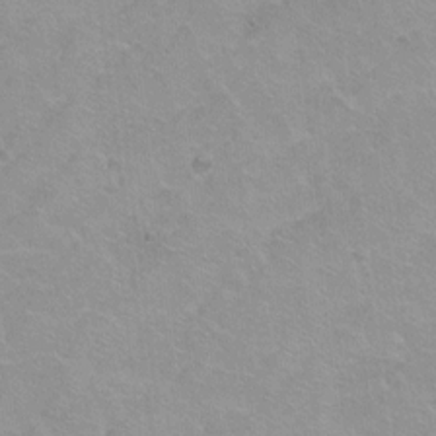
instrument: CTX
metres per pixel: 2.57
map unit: Hto
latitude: 2.5923
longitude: -32.7435
